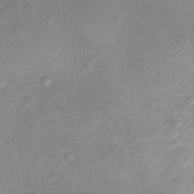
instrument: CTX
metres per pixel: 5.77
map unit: Hto
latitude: 7.1970
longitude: -36.6491
